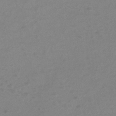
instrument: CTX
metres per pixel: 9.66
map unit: eHh
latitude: -39.8234
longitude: -29.0269
